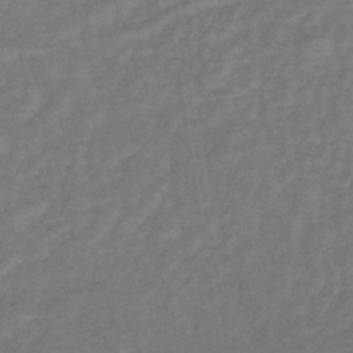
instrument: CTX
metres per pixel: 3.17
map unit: lHb
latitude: -42.0283
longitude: 80.5574
